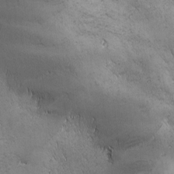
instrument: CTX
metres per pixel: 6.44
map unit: Ave
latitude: -7.1431
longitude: -121.4616
